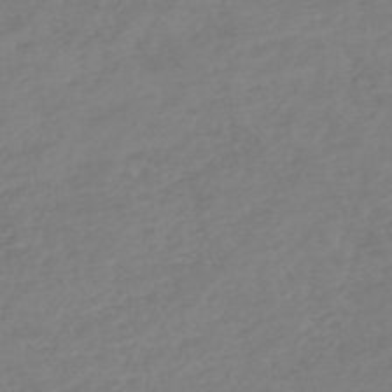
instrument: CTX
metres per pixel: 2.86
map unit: lHb
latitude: -45.1620
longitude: 70.8786
